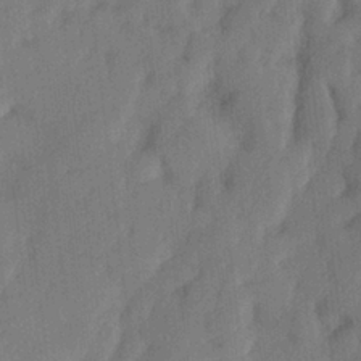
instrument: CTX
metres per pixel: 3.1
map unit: lHvf
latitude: 23.8205
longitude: 142.9352
